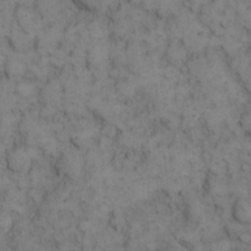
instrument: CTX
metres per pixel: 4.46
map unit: eHh
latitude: 12.8191
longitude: -63.5560
